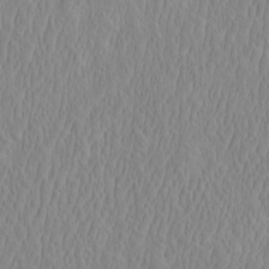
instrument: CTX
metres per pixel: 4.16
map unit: eHh
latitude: -2.6329
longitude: 19.2187
